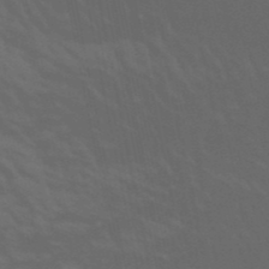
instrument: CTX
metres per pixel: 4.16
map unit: lHb
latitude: -50.0472
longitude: 75.2943
